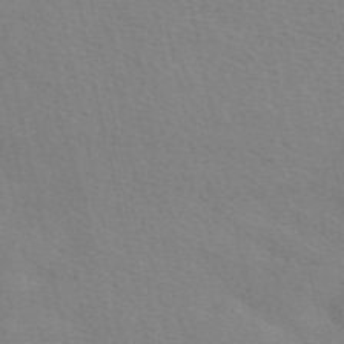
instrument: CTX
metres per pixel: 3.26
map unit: eAb
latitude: 50.1577
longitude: 120.3684
